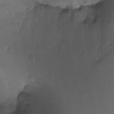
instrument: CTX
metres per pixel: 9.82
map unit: Ht
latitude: -18.9353
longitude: -44.6112
